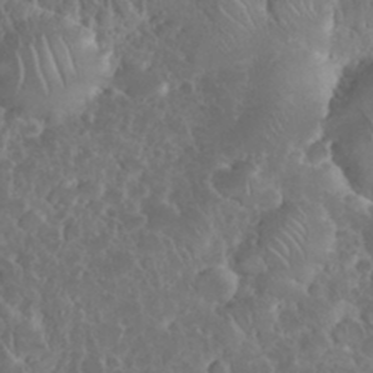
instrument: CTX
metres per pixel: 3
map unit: eHh
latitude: 34.7057
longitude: -63.0648
